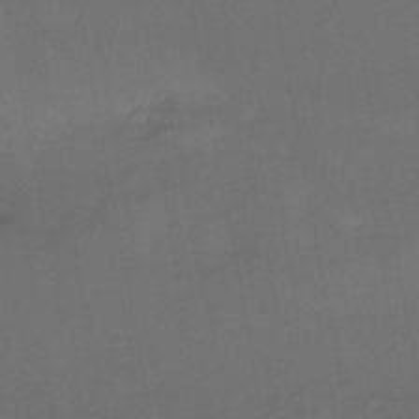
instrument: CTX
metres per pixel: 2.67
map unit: HNhu
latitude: -46.1983
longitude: 92.8786
